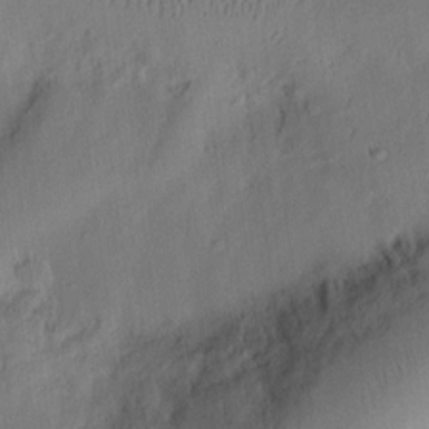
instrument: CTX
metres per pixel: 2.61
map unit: Ht
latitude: 7.9150
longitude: -76.1955
